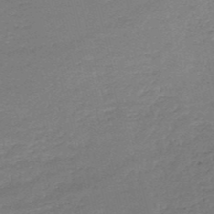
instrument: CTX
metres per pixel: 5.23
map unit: HNb
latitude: -50.8975
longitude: -41.4993
